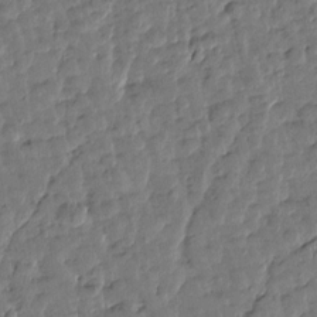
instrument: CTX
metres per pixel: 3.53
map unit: Htu
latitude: 0.4790
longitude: -179.8773
